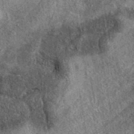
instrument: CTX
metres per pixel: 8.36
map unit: eAb
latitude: 37.9906
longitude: 108.5763
